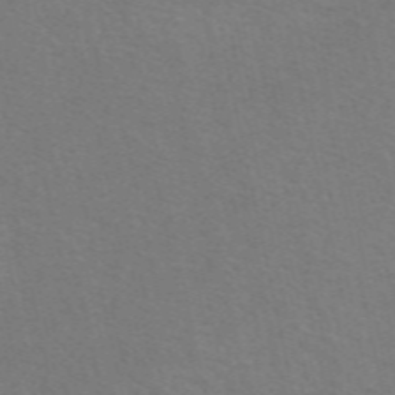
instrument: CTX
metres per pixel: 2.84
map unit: eAb
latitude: 51.2914
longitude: 111.2942
